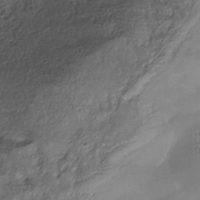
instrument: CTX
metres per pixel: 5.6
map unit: Nhe
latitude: -37.5588
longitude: -118.5734
